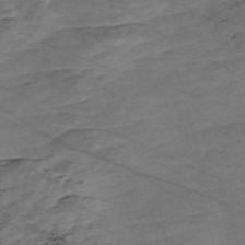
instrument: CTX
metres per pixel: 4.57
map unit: Nve
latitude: -58.4251
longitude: 54.2929
